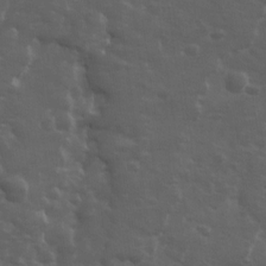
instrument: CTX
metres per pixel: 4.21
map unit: Ave
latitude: 11.8395
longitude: -104.2145
